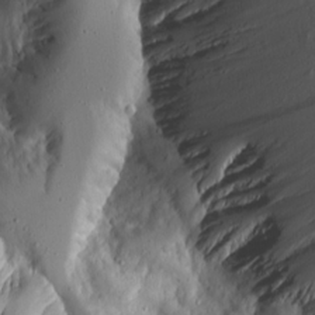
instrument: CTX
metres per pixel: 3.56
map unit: Ave
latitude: 15.1781
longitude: -140.4034
